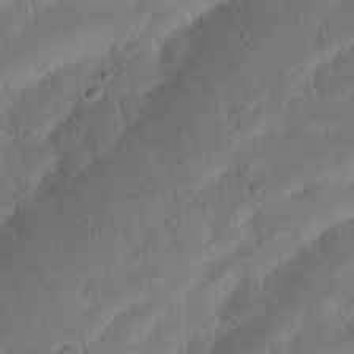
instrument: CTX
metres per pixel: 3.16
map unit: Nhu
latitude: 21.5371
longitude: -72.7625
